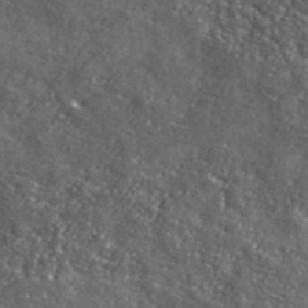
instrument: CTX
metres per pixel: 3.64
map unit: eHh
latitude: 42.3089
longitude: -90.5357
